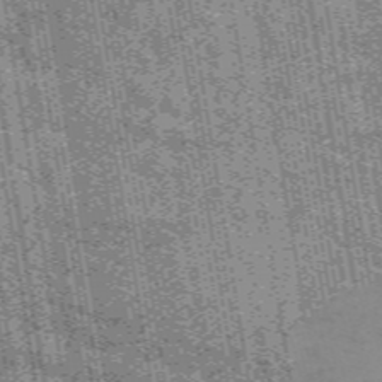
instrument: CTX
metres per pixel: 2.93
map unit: HNb
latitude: -56.1606
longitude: -43.5371
